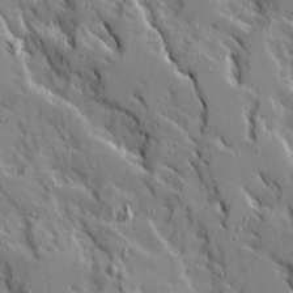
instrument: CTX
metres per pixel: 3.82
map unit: Ave
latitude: 14.6869
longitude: -130.5735
